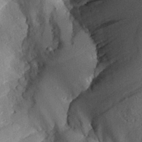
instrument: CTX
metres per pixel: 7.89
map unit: Aa
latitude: 29.4804
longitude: -132.0633
